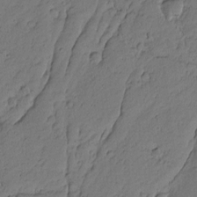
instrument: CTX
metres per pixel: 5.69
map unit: Nhu
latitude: -5.9556
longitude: -152.9514
